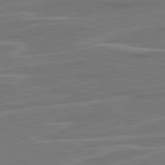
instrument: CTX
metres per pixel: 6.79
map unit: lApd
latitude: 81.2726
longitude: 121.2187
